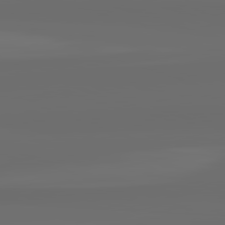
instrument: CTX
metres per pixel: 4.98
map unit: lApd
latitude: 82.3278
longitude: -166.4601
